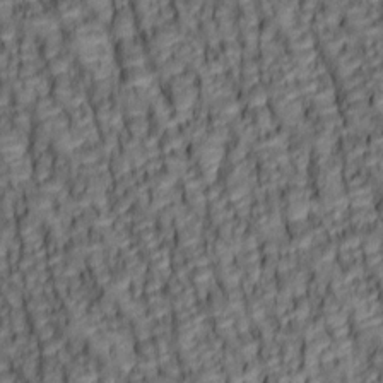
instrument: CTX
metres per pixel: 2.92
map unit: lAa
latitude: 6.1767
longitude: -116.1767
